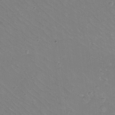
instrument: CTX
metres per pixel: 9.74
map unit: eHh
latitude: -10.7463
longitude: -64.8947
